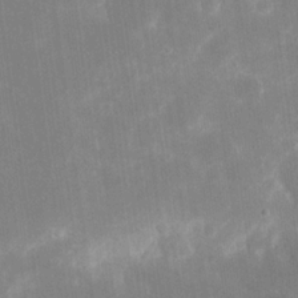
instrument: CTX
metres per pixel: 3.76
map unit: eHh
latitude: 19.9150
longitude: -69.8583
